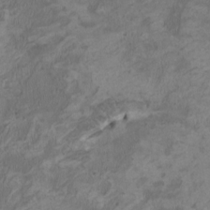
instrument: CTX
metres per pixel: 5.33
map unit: HNhu
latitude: 2.9891
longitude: -3.2159
